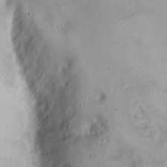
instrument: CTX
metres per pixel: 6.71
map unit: eHh
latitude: 10.3467
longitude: -62.5735
